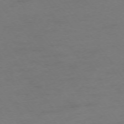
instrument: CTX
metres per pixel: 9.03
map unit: Ap
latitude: -74.5952
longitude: -73.2726
